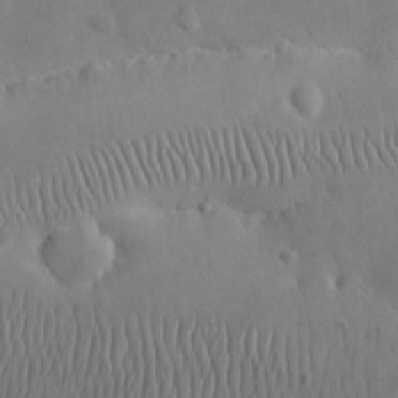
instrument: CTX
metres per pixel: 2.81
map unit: eHh
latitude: 25.6127
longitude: -67.2348
